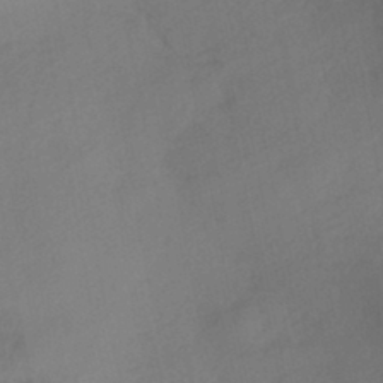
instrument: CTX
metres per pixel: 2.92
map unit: HNhu
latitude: -41.9745
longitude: 101.8422
